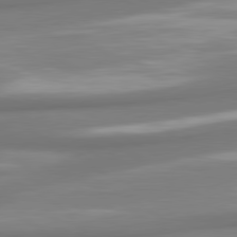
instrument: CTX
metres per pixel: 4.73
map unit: lApd
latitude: 80.1578
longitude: 179.3320
